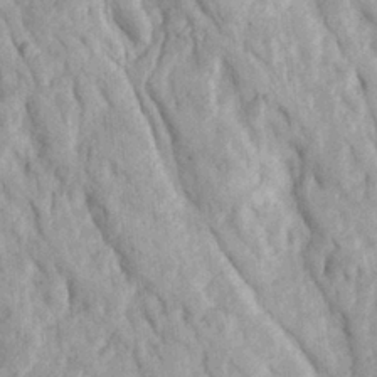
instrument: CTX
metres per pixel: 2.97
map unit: Ave
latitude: 23.1403
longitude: -134.1011
